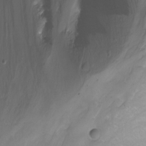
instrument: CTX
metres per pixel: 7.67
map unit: Nhu
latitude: -12.7652
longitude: -60.2711
